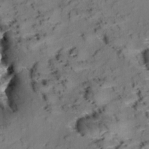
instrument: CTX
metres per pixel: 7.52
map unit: Aa
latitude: 9.6505
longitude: -140.6112
